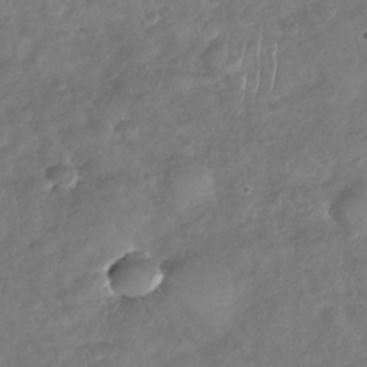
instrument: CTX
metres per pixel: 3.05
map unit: Nhu
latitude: -30.4062
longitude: -60.7624
